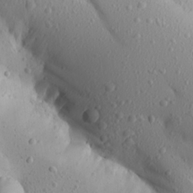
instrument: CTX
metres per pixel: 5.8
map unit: Aa
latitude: 18.7246
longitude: -144.0255
